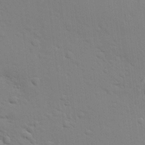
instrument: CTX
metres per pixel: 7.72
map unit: lHvf
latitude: 14.2334
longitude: 179.2187
